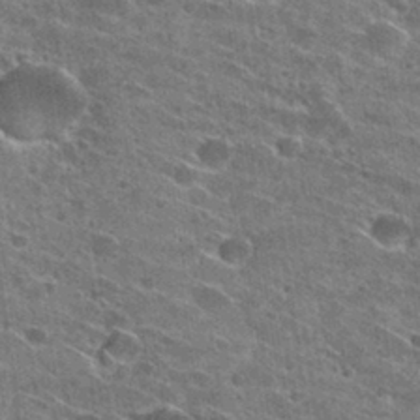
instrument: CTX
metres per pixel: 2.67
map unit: Hto
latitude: 29.3293
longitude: -45.5560
